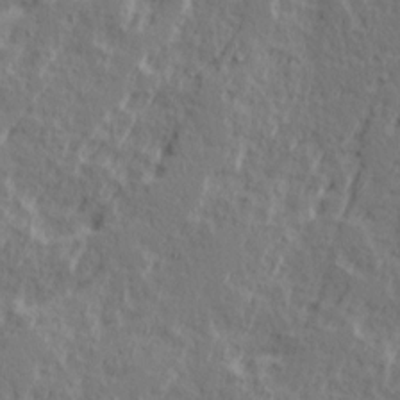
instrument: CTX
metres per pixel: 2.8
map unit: Ave
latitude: 16.1578
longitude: -138.0444
